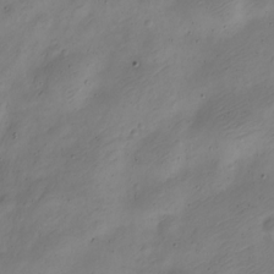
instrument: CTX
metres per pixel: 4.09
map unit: Nve
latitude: -23.2187
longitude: 106.1039
